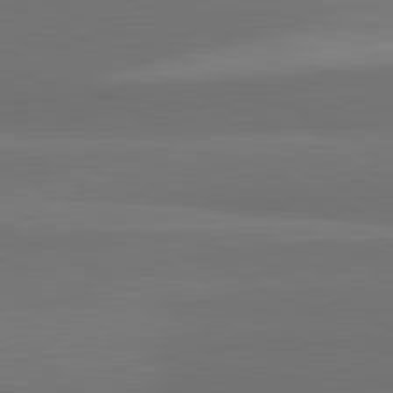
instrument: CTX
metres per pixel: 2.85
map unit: lApd
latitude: 82.0633
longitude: 158.2172
